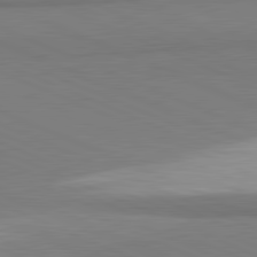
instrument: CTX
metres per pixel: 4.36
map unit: lApd
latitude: 81.7827
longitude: 160.9542
